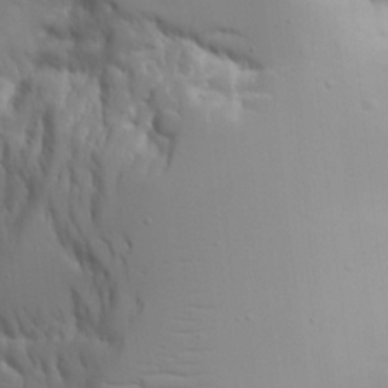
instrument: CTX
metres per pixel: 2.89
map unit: Aa
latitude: 21.0837
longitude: -124.3089
